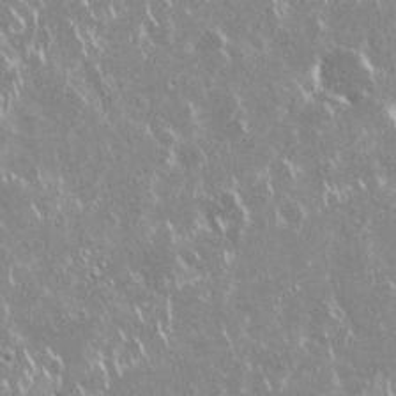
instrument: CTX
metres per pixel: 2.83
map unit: Nhu
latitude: 29.1970
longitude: -60.8380
